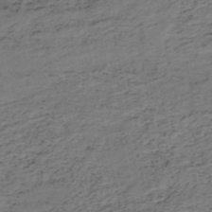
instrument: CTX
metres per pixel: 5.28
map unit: HNb
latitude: -51.9178
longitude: -53.1970
